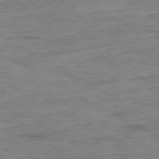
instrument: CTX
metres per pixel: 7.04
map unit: Ap
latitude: -79.5021
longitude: -83.6504
